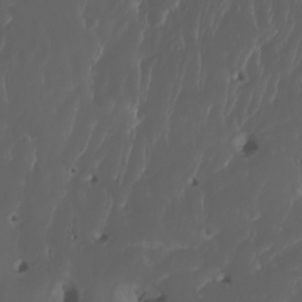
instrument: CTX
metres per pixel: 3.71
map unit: Htu
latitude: -6.5762
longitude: -76.2900
